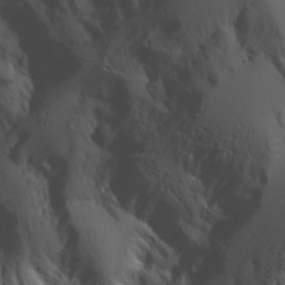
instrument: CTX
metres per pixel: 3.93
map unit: Aa
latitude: 25.5182
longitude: -127.0648
